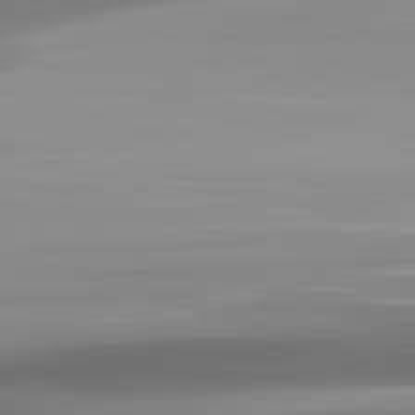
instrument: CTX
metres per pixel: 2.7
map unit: lApd
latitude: 82.9702
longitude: -138.5924
